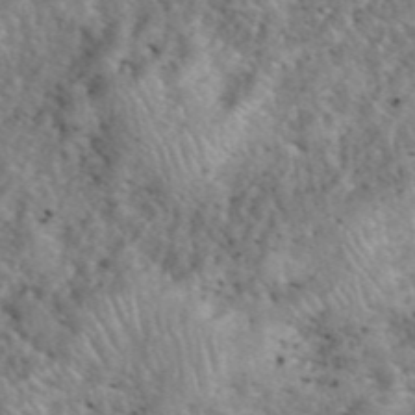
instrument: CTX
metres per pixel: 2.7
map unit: eHh
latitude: 40.5356
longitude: -57.2536
